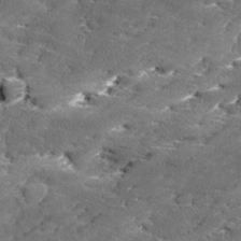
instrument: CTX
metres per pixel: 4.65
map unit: Ave
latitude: 17.2726
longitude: -136.6869
